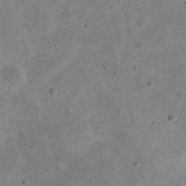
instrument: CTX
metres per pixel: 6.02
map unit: eHh
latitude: 21.9150
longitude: -68.2712
